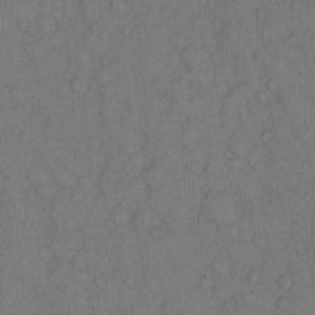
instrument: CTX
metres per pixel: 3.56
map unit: Hto
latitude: 10.5546
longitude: -58.8569
